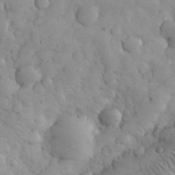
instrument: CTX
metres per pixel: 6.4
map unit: eHh
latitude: 31.6505
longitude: -68.1956
